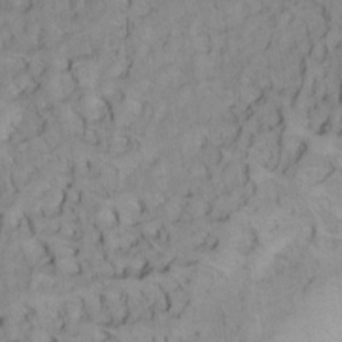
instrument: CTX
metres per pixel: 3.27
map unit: Ht
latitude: 6.0255
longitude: -36.9514
